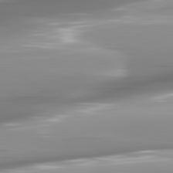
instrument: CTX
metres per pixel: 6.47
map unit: lApd
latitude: 81.8961
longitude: -143.2726
